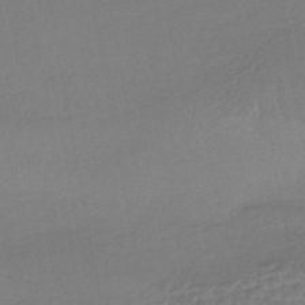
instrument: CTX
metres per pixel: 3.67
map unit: HNhu
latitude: -45.5966
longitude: 93.9556
